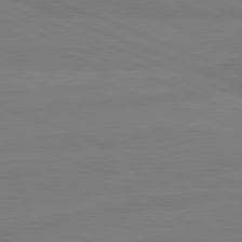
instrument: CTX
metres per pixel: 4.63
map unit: lApd
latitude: 81.6883
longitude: -179.8962
